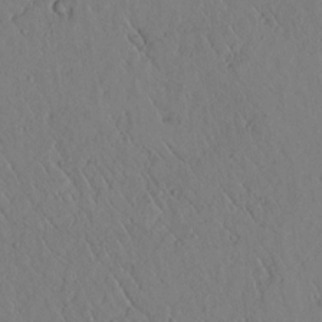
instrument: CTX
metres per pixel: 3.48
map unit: lAvf
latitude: 6.1767
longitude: 159.4454
